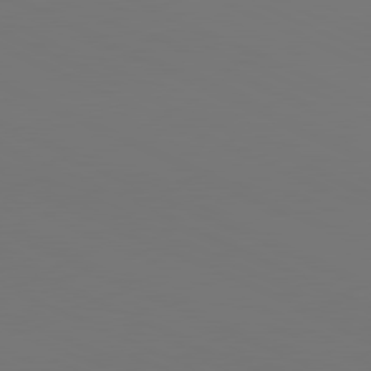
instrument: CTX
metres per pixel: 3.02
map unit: lApd
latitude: 81.1970
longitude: 147.7477
